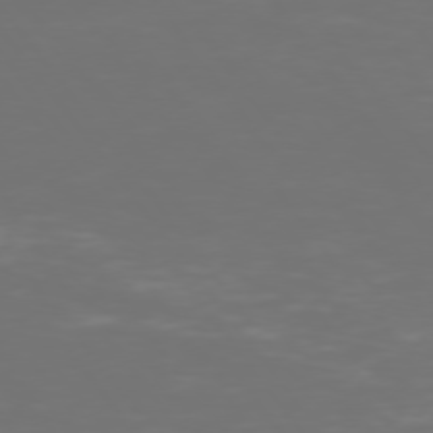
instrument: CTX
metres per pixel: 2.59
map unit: Hpe
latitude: 74.4979
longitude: -125.2348
